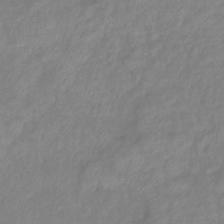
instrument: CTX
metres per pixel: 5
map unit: eHb
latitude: -40.9542
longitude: 81.3699
